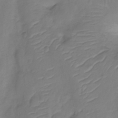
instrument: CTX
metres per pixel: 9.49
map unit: Nhu
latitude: -11.9745
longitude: -22.8002
